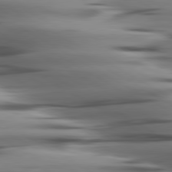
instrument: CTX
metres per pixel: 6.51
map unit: lApd
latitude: 80.3656
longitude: -122.3845
